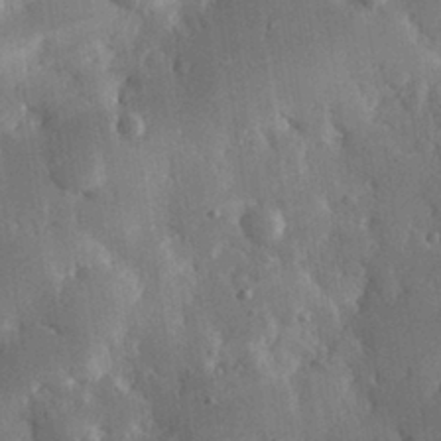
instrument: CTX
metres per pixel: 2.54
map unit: eHh
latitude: 30.7247
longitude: -79.4805
